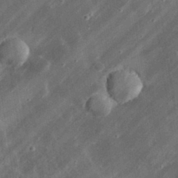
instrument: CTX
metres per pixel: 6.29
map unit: lHvf
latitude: 32.8380
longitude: -92.1011
